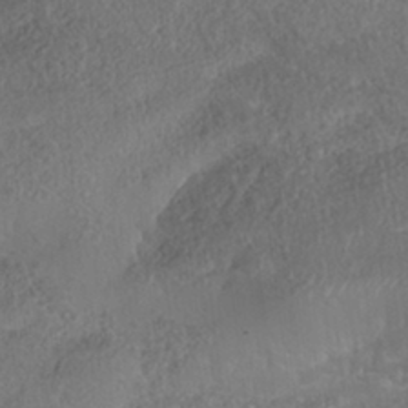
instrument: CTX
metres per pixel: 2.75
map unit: Nhe
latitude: -38.5574
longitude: -148.4790
